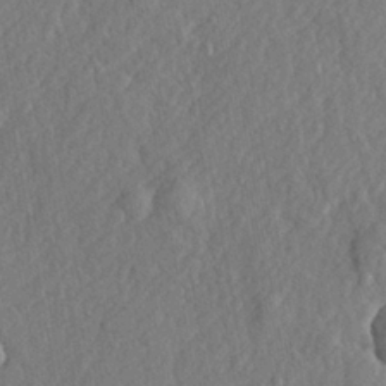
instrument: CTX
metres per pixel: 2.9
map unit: lHvf
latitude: 23.3293
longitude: 143.5966
